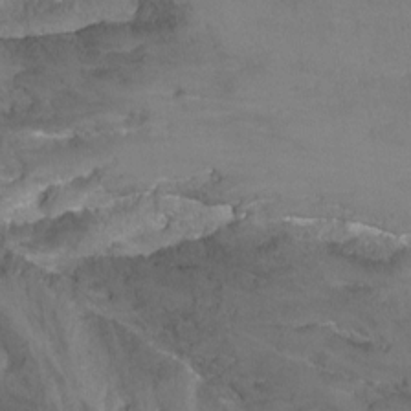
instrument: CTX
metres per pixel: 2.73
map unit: Nhu
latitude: -13.9178
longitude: -55.0458
